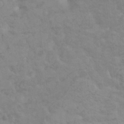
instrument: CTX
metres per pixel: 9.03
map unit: HNhu
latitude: -0.5385
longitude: 1.5777
